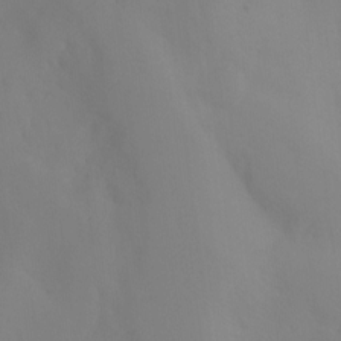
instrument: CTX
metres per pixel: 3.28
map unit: Ht
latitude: -12.8597
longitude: -50.4412
